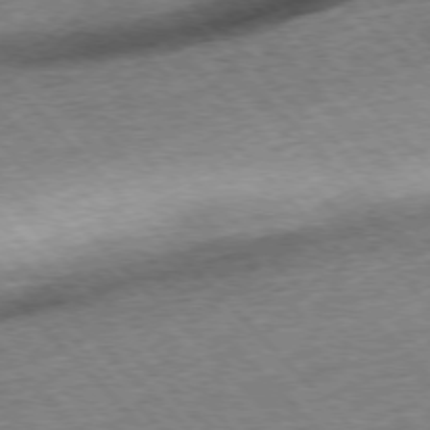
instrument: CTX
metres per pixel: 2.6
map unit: Hpe
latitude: -76.7841
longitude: -15.9151
